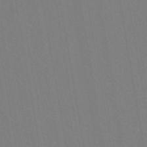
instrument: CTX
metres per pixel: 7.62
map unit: eHh
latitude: -43.1053
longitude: -31.9528
